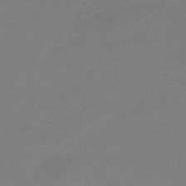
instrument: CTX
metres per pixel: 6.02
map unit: eHb
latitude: -46.3495
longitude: 86.3117
